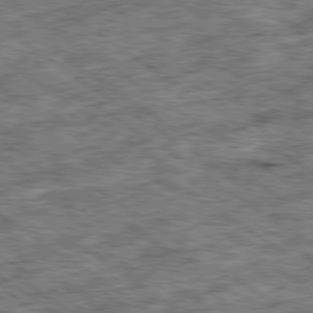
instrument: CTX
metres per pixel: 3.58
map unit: Ap
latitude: -79.8422
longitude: -75.8394
